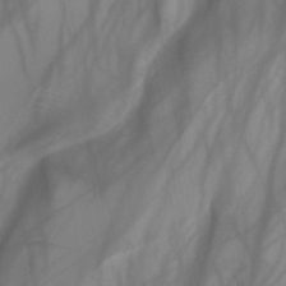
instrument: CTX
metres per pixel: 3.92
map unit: HNb
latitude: -44.9542
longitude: -43.9150
